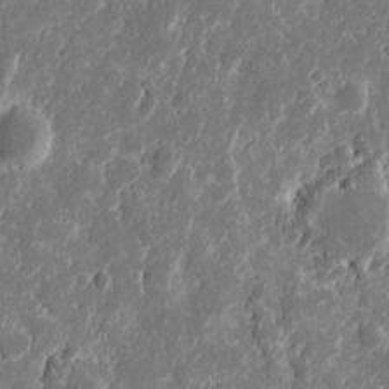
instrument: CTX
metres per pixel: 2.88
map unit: eHh
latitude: 11.4238
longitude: -72.0444
